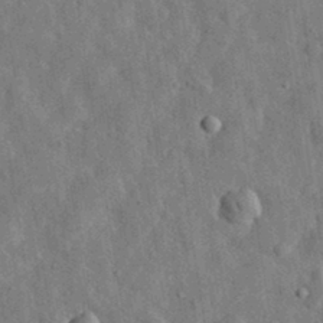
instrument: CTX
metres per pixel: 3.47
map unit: eHh
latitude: 31.5560
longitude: -74.3656
